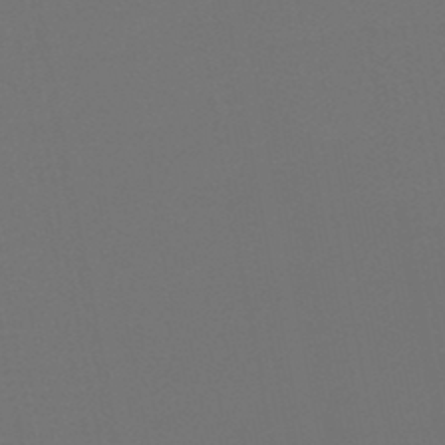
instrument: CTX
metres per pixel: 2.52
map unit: HNb
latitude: -47.9556
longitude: -42.9703
